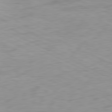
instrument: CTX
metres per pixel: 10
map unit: Ap
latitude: -81.4077
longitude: -62.3090
